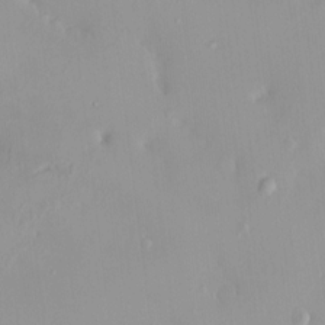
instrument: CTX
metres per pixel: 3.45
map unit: HNhu
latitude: 5.4426
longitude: 2.7085
